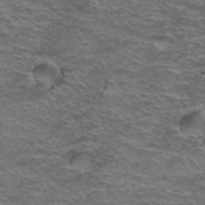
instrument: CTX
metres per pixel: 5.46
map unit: Hto
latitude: 38.4979
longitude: -41.9150
